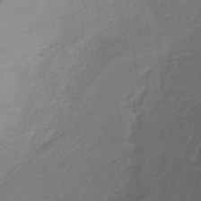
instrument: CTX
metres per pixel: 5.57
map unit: lHb
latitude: -38.6708
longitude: 71.1053
